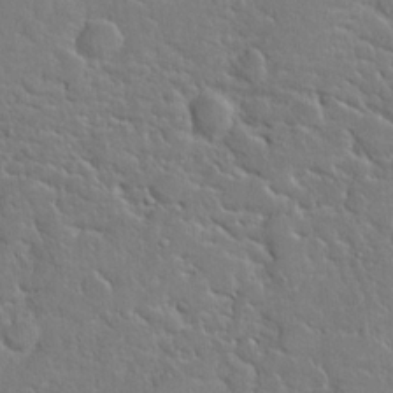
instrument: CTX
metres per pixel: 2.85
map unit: Hto
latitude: 19.3670
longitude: -49.4237
